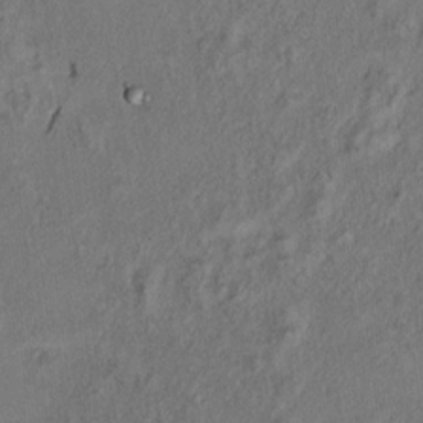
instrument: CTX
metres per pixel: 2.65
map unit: Ht
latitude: 9.0081
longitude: -32.2900
